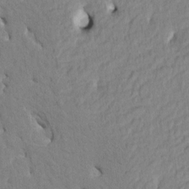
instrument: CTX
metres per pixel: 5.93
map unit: HNhu
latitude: 7.5560
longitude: -2.9702
